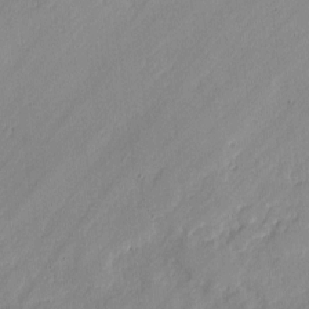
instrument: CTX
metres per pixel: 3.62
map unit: lAvf
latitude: -1.3132
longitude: -106.8002
